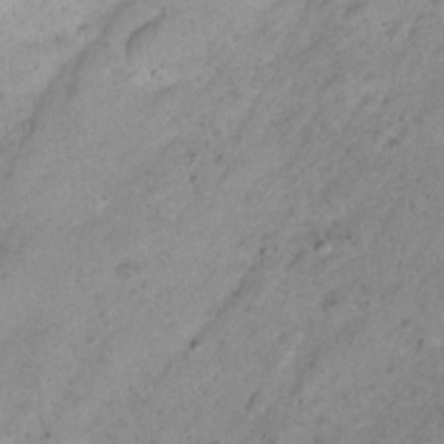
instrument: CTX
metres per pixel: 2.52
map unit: Nhu
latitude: 22.6868
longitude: -67.8394
